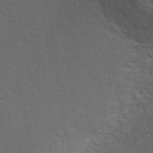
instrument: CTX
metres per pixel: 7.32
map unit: ANa
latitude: 35.9339
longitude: 13.1053
